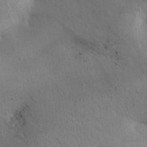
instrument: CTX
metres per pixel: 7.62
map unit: Aa
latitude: 29.1781
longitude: -144.9514
